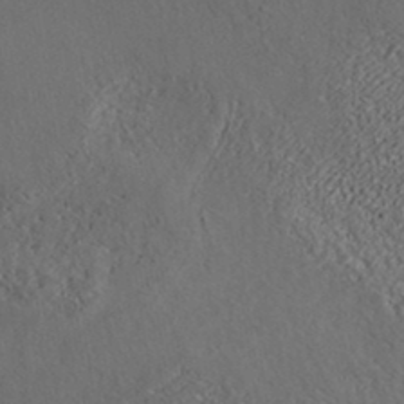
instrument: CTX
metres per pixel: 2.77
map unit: ANa
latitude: 36.9325
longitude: 18.4440
